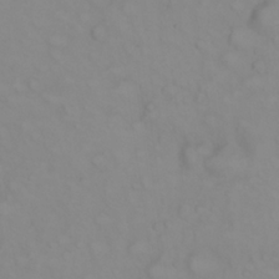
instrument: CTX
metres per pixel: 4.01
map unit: eHh
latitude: 22.7246
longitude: -61.7449
